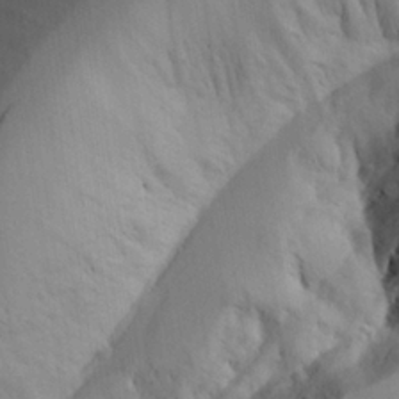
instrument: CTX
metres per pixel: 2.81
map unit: Aa
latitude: 25.6504
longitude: -132.6679
